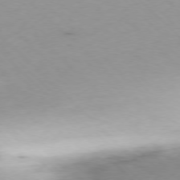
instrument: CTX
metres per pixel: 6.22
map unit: Ap
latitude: -77.5588
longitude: -91.1025
